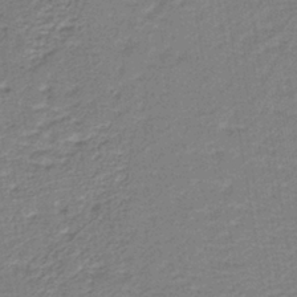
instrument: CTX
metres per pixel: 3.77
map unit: HNb
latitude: -40.5196
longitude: 50.8030
